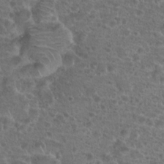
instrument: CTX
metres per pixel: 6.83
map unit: Hto
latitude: 19.4804
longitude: -40.8946
